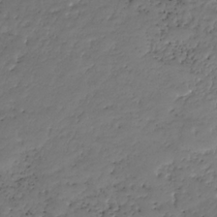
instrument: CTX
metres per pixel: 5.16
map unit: HNhu
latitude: -36.9163
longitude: 33.6344
